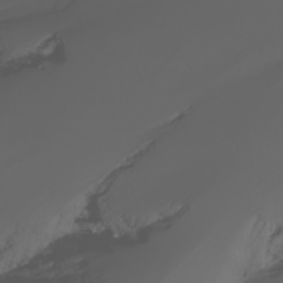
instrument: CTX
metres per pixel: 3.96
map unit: Nhu
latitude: -7.3320
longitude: -84.2712
